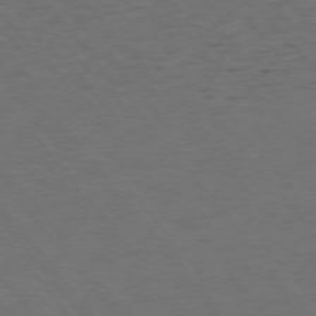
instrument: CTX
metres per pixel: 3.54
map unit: Ap
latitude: -76.1228
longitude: -62.3090
